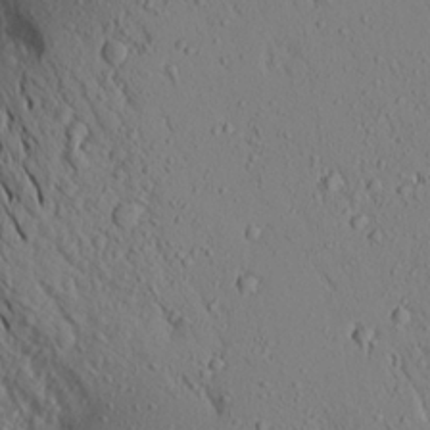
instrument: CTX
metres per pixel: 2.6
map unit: Aa
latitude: 17.9339
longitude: -148.1389
